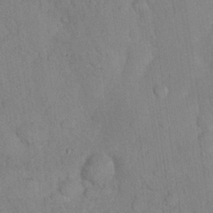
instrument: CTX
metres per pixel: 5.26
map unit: Nhu
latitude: 27.1781
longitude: -65.6694
